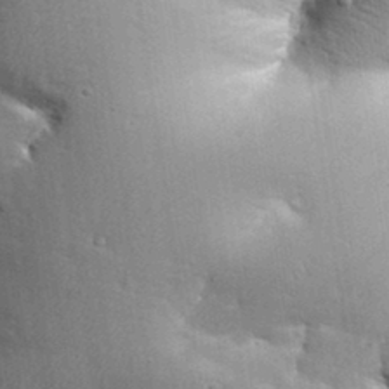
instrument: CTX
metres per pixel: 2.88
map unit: Aa
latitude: 32.6868
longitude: -144.0633
